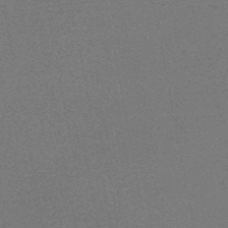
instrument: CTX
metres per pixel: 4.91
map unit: HNb
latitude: -46.2172
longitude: -39.8583
